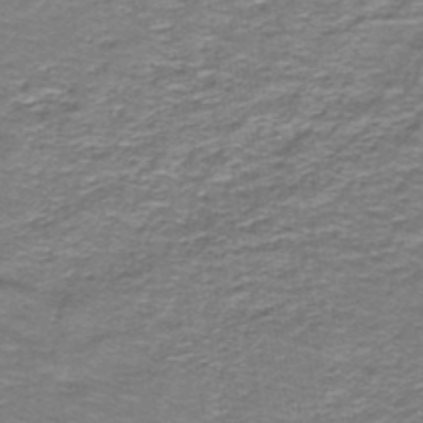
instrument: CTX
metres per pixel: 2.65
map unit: lHb
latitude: -41.0108
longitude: 56.0283
